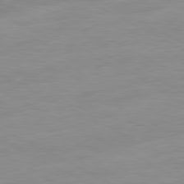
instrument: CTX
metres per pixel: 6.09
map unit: Ap
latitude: -81.2187
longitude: -95.9150
